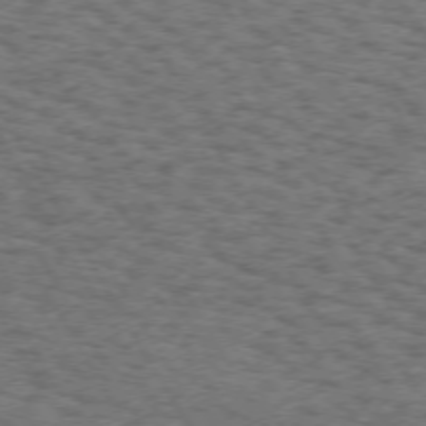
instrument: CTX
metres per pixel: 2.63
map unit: Hpe
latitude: 71.9528
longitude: -126.4034
